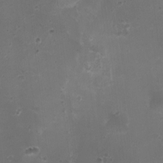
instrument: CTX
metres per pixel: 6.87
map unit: HNhu
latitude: 5.1025
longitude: 2.8030
